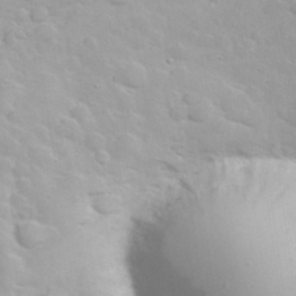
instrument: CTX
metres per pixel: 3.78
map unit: eHh
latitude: 31.9906
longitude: -61.6694
